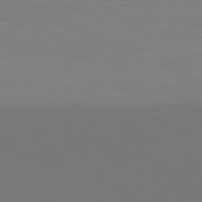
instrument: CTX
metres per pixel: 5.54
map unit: Hpe
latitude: -82.1606
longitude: 19.9367
